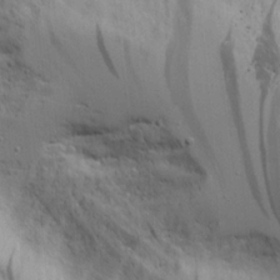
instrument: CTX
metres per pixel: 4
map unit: Aa
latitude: 19.1970
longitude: -125.5938
